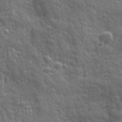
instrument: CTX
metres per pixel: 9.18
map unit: Ave
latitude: 12.3467
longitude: -104.1956
